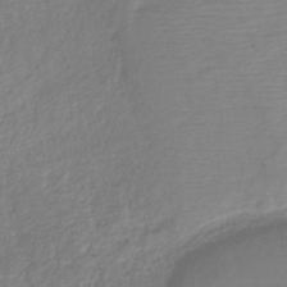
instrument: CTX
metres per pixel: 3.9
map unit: HNb
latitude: -34.6707
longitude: 55.1242
